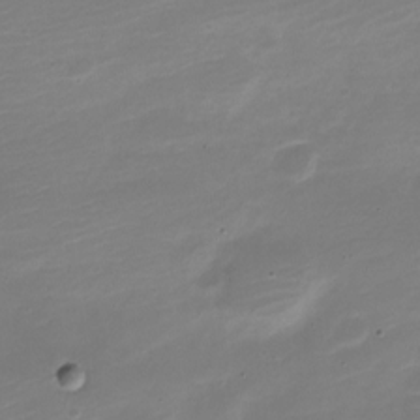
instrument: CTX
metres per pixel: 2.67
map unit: Nve
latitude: -21.6910
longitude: 105.5399
